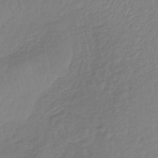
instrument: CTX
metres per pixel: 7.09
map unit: lHb
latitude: -36.4251
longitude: 69.6155
